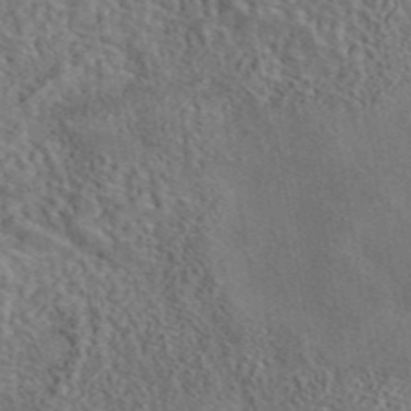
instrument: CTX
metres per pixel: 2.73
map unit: eAb
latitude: 43.1403
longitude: 109.2376
